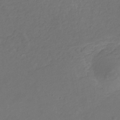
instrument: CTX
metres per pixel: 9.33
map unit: eHb
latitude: -30.5007
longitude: 65.3132
